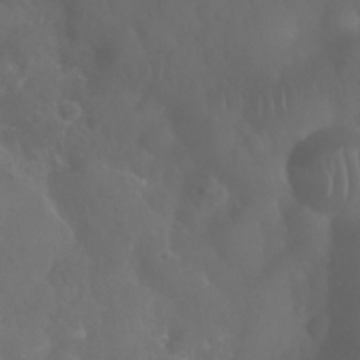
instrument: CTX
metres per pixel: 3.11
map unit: Nhu
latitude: 28.7813
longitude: -65.4993
